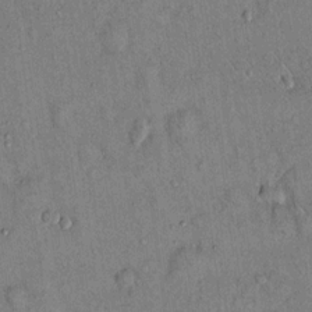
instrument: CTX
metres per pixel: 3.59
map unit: Hto
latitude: 13.9717
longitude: -59.1592
